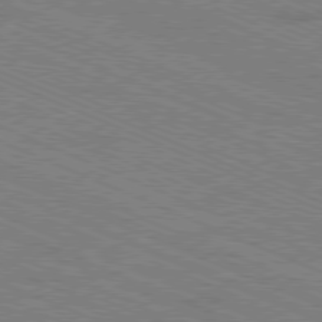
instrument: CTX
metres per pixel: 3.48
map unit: Ap
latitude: -80.8219
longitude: -74.2523
